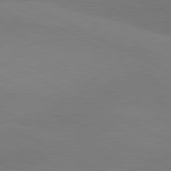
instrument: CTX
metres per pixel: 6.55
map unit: lApd
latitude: 81.0836
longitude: 126.4818
